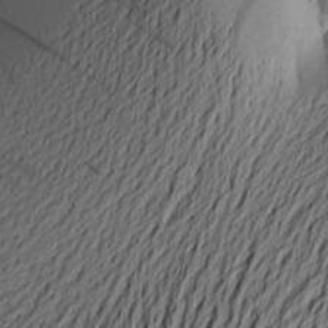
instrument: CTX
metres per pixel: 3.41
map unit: Aa
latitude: 22.6868
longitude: -149.3293
